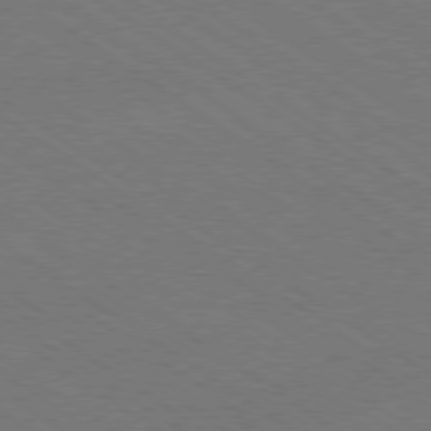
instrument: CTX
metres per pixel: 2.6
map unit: Ap
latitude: -79.8233
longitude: -66.4223
